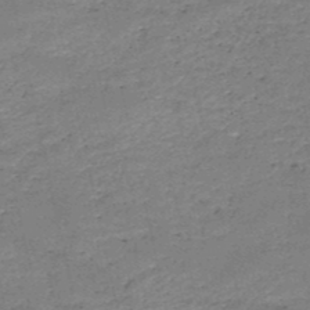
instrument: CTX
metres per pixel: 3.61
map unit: HNb
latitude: -50.2550
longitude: -41.1214
